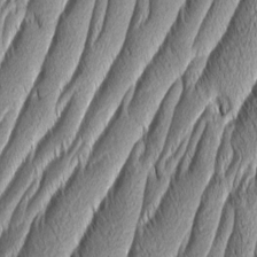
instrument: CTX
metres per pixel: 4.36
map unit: Aa
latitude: 7.3104
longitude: -129.5371
